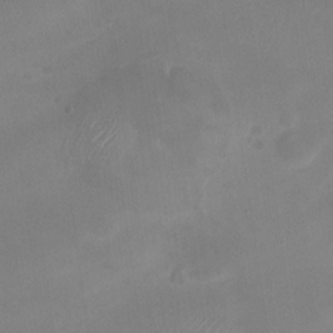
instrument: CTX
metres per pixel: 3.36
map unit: Nhu
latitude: -28.3495
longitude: -63.3293
